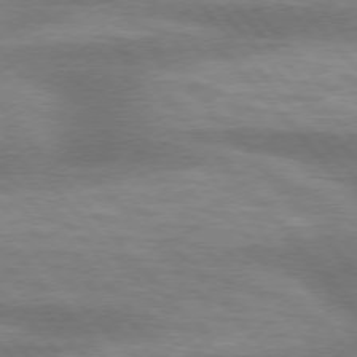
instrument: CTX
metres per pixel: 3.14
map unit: lApd
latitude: 75.6883
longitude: -58.7246
